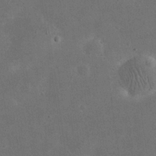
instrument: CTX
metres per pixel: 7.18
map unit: eHh
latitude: 24.6868
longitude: -68.3845
